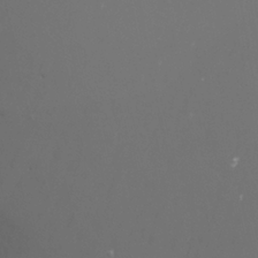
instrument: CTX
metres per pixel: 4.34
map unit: Nhu
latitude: -8.0472
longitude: -73.7261
